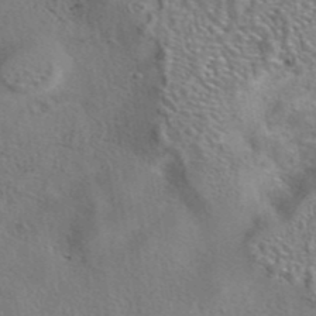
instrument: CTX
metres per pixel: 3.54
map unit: eAb
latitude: 42.3467
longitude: 105.2754
